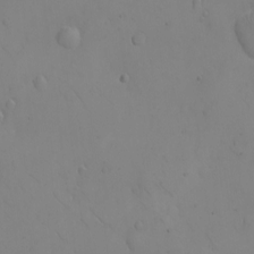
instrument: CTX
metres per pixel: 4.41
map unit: eHh
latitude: -9.3887
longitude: -65.9528
